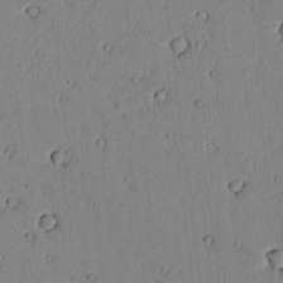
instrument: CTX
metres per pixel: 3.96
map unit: lAvf
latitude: 5.9339
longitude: 169.0108
